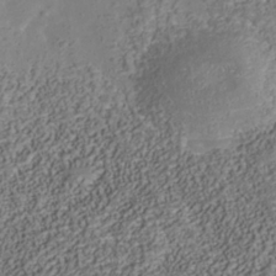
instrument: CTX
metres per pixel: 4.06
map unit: Nhu
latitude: -39.0487
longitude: -85.4238
